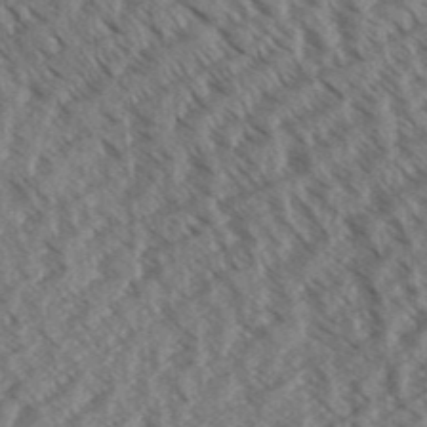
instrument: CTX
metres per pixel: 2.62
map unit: Aa
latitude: 32.5924
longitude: -139.1781
